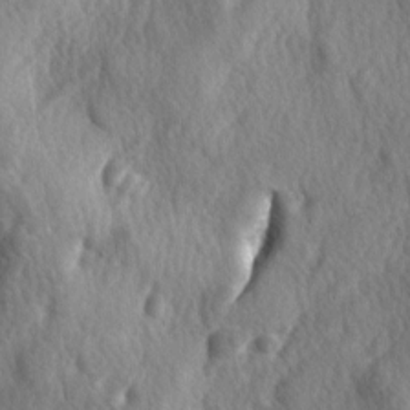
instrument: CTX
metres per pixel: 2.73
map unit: lAa
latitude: -4.9919
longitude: -124.2712
